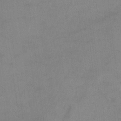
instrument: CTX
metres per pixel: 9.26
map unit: eHh
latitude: 18.0633
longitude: -66.0444
